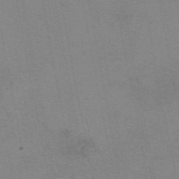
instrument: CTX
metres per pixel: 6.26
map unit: eAb
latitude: 49.8961
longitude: 105.2565
